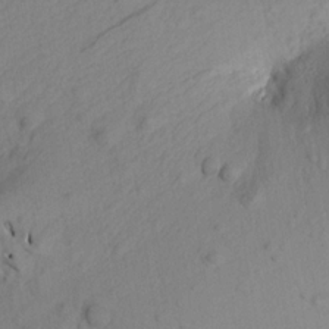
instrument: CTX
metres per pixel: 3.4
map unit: Aa
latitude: 17.3860
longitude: -144.4223
